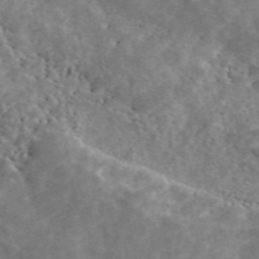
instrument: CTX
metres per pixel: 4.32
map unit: ANa
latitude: 46.6302
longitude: 50.3684
